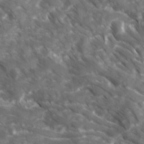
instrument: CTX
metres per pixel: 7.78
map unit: Ave
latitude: 17.0836
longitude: -131.2537
